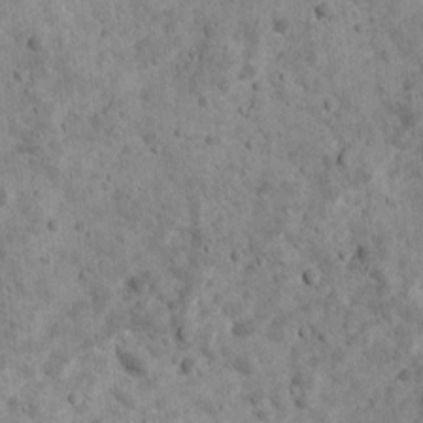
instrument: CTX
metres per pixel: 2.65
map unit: Ave
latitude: 17.2537
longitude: -134.2333
